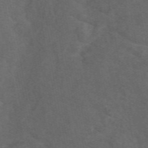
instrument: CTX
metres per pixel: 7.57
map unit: eAb
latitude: 49.7450
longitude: 118.9164
